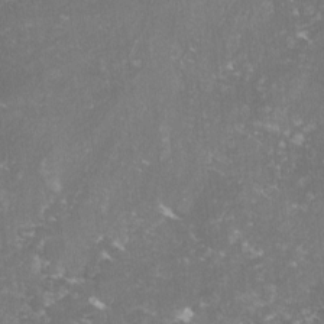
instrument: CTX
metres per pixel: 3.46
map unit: lHvf
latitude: -14.4440
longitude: -99.0836
